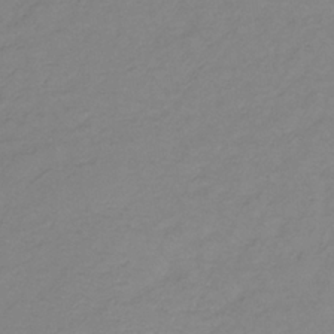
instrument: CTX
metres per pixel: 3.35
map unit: lHb
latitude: -35.3321
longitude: 71.5777
